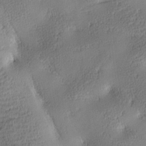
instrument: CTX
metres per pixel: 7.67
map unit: lAa
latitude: -10.2740
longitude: -125.2914
